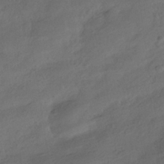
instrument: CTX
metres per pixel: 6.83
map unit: HNhu
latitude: -39.5021
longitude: 97.5399
